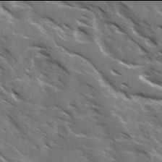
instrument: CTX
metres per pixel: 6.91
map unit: Ave
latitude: 17.9906
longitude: -130.7814
